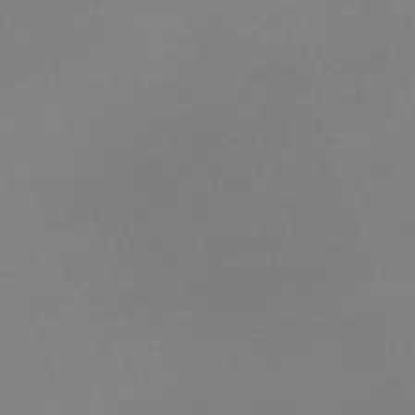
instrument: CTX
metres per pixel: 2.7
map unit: eHh
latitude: -62.1039
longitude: 53.1242
